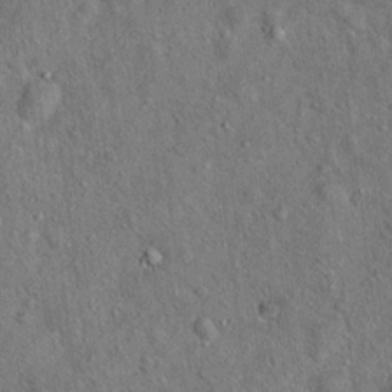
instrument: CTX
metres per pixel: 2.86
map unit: Ht
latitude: 14.2523
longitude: -39.7638
